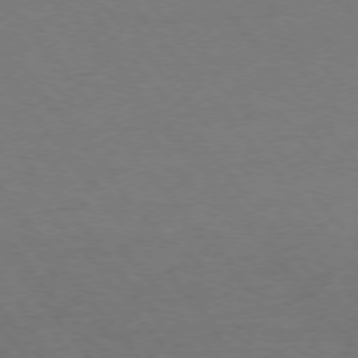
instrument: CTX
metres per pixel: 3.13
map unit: Ap
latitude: -76.5196
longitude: -64.2900
